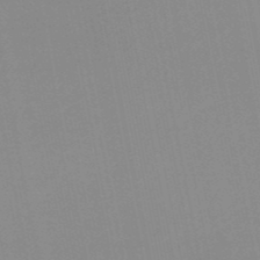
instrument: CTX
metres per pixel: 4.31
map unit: HNb
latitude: -51.0675
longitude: -50.9513
